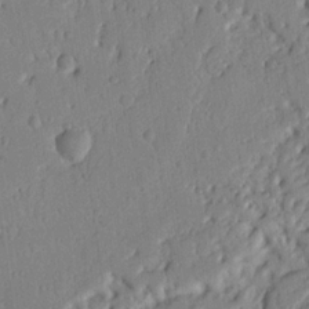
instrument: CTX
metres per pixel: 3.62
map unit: Nhu
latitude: 18.8380
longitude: -78.3656
